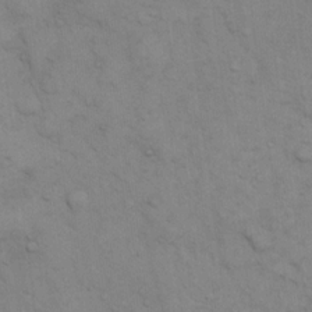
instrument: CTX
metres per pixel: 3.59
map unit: eHh
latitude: 15.7450
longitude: -66.4223
